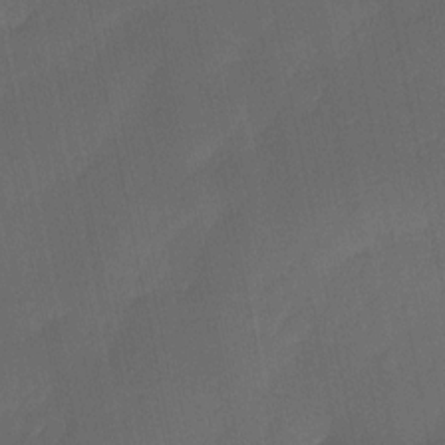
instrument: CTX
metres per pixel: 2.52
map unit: Ave
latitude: -0.1795
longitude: -113.9528
